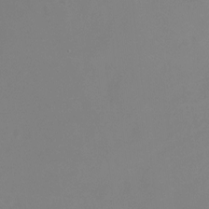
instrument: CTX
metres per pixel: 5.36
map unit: Ht
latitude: -8.3873
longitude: -36.2901
